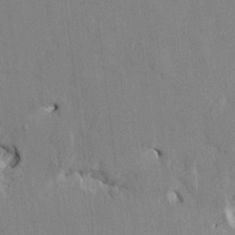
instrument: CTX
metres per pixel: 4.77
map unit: HNhu
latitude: 1.1970
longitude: -5.3104
